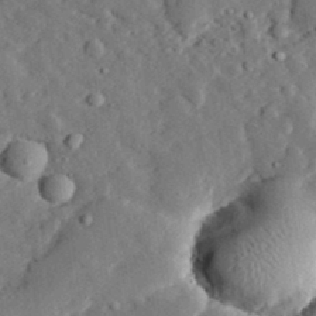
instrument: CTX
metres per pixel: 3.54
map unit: lHvf
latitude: 32.9325
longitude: -83.4426
